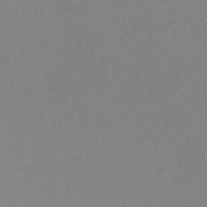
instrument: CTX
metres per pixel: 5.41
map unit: lHb
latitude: -44.4440
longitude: 59.8044
